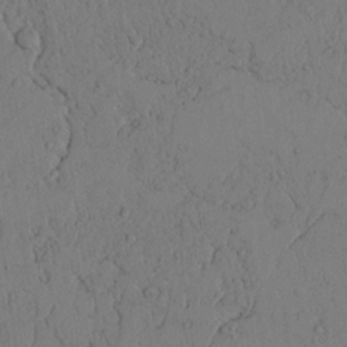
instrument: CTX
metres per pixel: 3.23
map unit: lAvf
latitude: 4.7435
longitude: 159.5966
